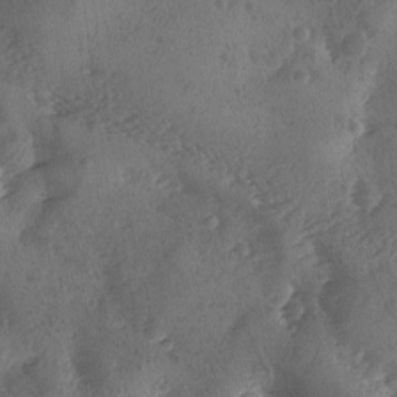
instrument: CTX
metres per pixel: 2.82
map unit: Ave
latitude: -9.5777
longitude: -118.2522
